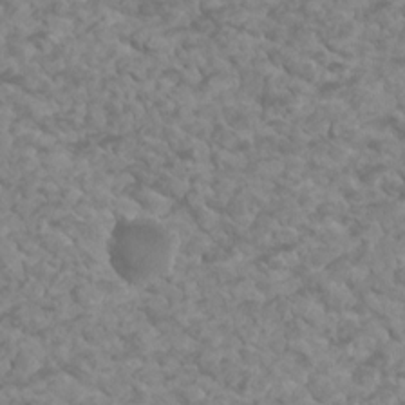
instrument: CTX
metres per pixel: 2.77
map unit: Htu
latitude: 2.6112
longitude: -21.0648
